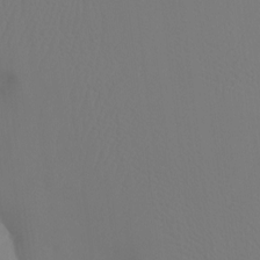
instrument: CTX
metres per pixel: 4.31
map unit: Ht
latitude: -7.3887
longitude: -31.3482
